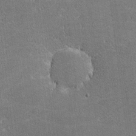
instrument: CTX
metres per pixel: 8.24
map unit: lHvf
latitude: -11.6722
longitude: -104.9514
